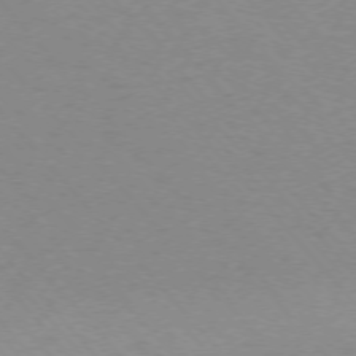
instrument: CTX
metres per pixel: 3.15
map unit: Ap
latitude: -75.6911
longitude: -63.3671
